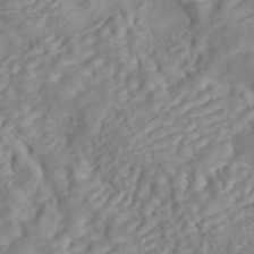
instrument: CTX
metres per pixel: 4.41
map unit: ANa
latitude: 45.1970
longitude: 24.2361
